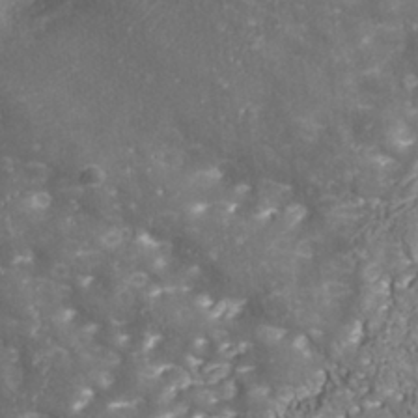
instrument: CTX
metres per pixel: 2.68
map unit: Nhu
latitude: -39.2943
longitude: -83.3670
